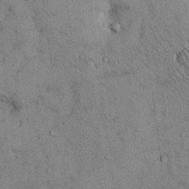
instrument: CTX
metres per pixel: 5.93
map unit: Hto
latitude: 12.2334
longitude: -59.9339
